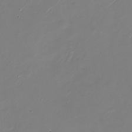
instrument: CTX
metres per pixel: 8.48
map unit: Nhu
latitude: -28.9731
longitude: -75.7450
